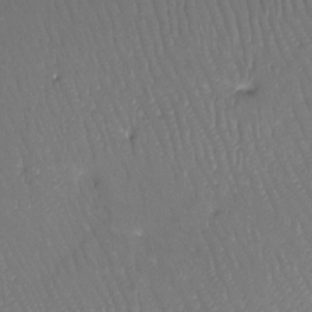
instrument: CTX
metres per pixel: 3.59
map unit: Ht
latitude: -12.2740
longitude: -45.6127
